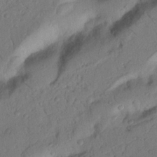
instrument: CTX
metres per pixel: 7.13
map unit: Nhu
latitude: 21.8206
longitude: -75.5560
